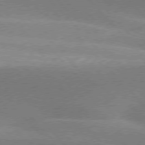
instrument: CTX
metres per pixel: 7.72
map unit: lApd
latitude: 76.2522
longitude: -62.7813
